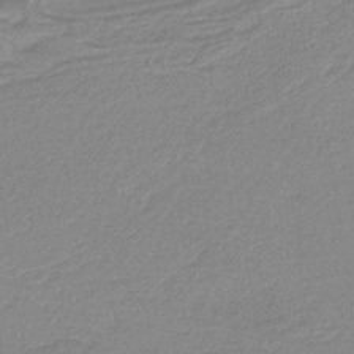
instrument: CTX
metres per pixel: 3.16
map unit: HNb
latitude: -37.1242
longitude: 56.8786
